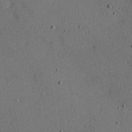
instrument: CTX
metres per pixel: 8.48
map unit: Hve
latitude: 13.8395
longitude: -90.1578
